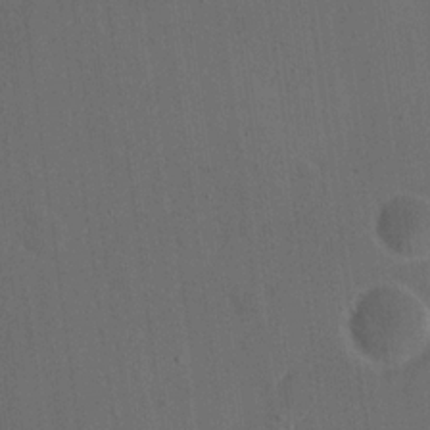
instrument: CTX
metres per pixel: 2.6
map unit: eHh
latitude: 18.8380
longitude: -65.6316
